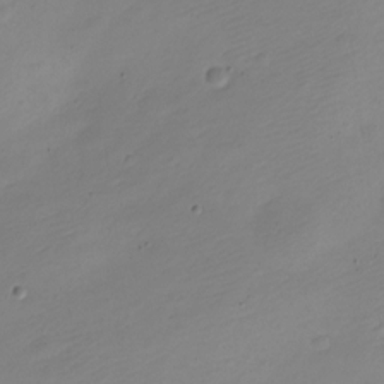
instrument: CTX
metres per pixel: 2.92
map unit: Nve
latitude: -22.0472
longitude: 105.8611
